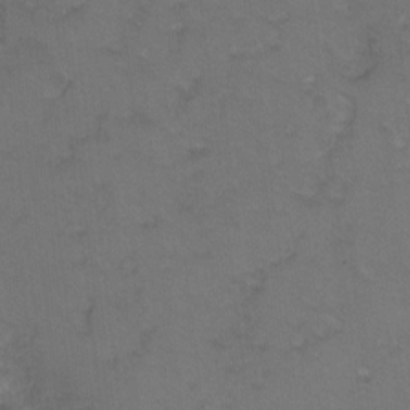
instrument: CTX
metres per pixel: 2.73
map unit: Hto
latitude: 3.5182
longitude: -32.3656
